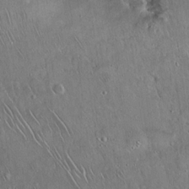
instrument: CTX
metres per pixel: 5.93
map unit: Hto
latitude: 16.3467
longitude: -59.8017
